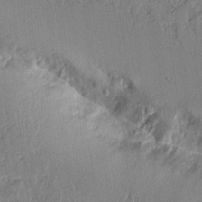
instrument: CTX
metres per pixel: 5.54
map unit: Aa
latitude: 11.0270
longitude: -128.9891
